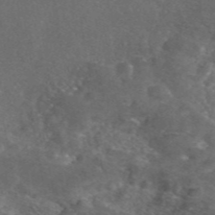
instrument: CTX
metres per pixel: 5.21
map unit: eAb
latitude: 46.4034
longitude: 112.2362
